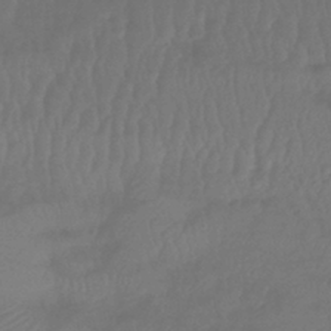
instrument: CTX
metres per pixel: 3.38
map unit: lHb
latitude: -42.4440
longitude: 81.0298
